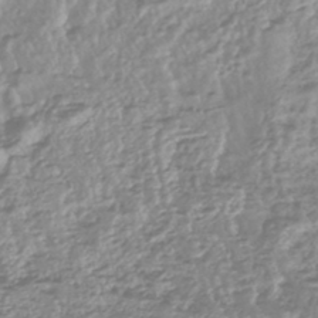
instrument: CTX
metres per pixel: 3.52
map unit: lHb
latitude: -45.0298
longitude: 78.3117
